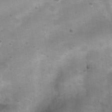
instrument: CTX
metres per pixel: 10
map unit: Ht
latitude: 4.6679
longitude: -22.1956
